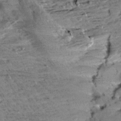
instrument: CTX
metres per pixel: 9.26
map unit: Aa
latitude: 10.4790
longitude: -141.1970
